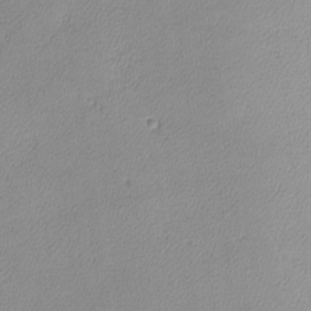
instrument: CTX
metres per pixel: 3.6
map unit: lHvf
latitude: -12.5952
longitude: -101.4615
